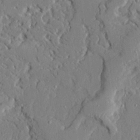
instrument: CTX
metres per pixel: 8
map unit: Ave
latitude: 22.7246
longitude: -129.1592
